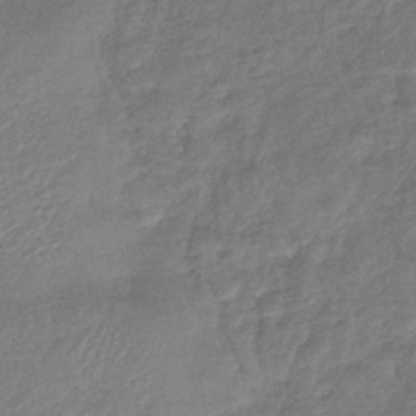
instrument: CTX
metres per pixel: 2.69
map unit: lHb
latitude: -42.1416
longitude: 80.8408
